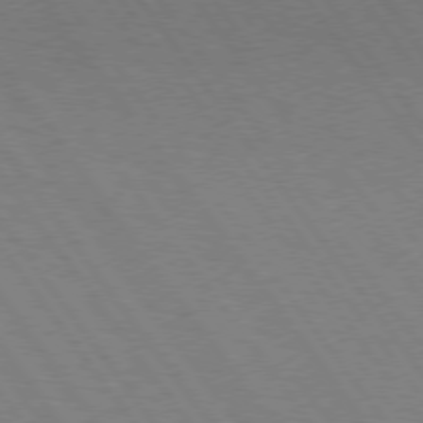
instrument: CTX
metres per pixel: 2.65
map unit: Hpe
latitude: 74.8380
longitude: -137.4616
